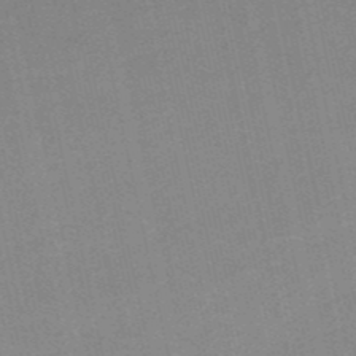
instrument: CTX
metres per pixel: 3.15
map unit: HNb
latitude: -51.8800
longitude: -50.8380
